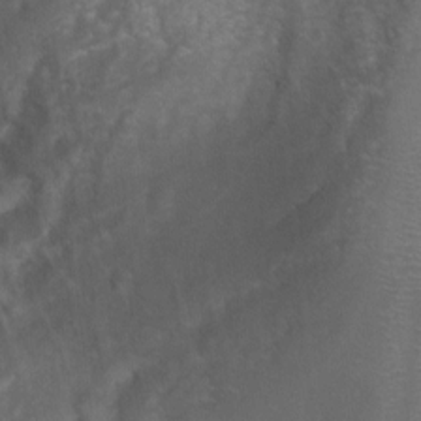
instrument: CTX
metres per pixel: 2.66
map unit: Ht
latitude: -3.9367
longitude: -28.3278
